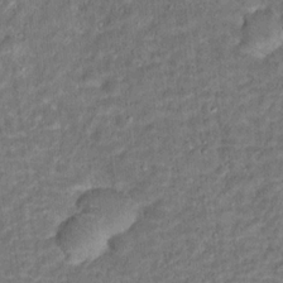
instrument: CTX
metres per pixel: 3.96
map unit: Hto
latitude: 15.7450
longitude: -38.4601
